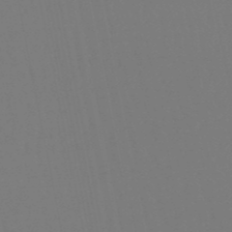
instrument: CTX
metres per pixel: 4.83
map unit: eHb
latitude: -50.2928
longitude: 69.8044
